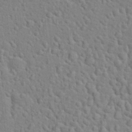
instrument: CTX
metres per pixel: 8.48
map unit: Hto
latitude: 21.8773
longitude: -47.6505
